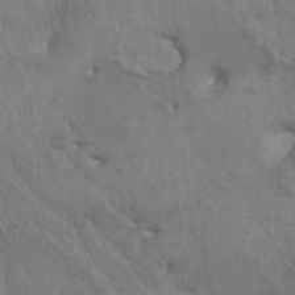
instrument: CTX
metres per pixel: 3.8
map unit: HNhu
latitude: 4.1578
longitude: 4.6329
